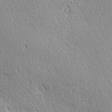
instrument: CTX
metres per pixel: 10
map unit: Ave
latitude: 22.0822
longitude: -136.0633
